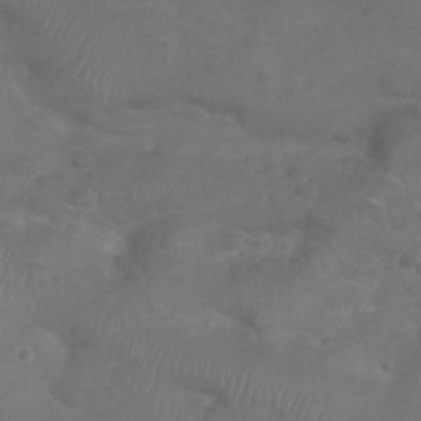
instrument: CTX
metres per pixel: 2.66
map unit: Nhu
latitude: 24.8380
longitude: -52.3845
